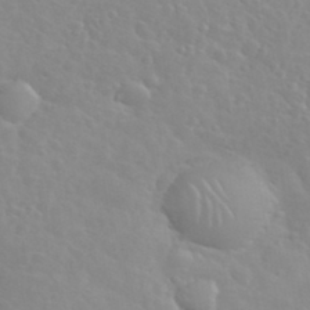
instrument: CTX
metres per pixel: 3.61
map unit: eHh
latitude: 35.6316
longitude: -60.2711
